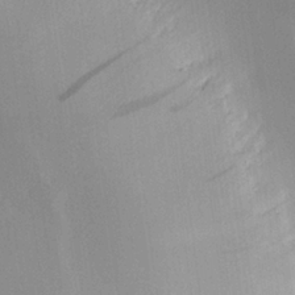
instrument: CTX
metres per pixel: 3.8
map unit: lHvf
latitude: 24.5167
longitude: 140.6329
